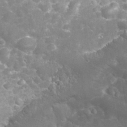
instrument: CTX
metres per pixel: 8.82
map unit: eHh
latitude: 32.4223
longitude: -61.8205
